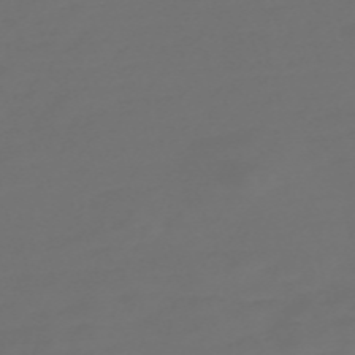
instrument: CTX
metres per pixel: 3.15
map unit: Nve
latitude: -58.7652
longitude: 56.5951
